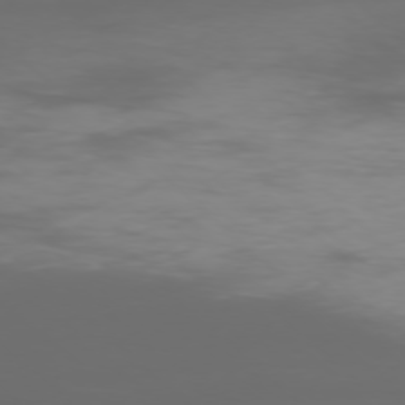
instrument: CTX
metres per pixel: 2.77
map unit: Ap
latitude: -77.0486
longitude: -81.8772
